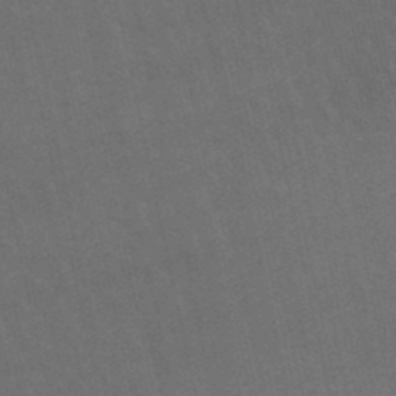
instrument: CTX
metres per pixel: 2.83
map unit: lHb
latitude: -48.4251
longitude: 72.6707
